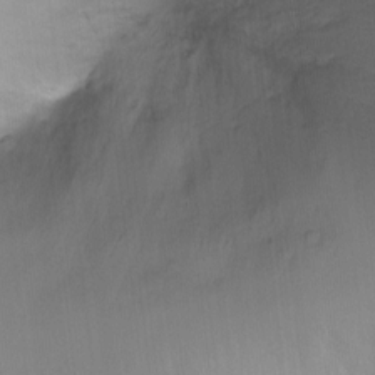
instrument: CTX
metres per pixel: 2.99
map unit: Ht
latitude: -5.8989
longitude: -36.2901
